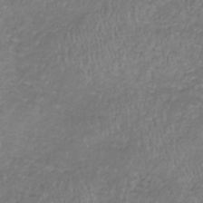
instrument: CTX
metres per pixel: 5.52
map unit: lHb
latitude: -38.5952
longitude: 72.8975
